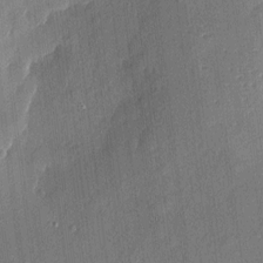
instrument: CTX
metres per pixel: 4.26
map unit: eHh
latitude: 4.8191
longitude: -74.7246
